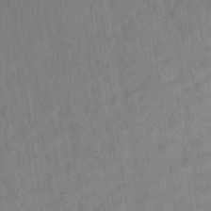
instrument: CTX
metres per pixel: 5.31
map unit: Aa
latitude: 27.3482
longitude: -141.4615
